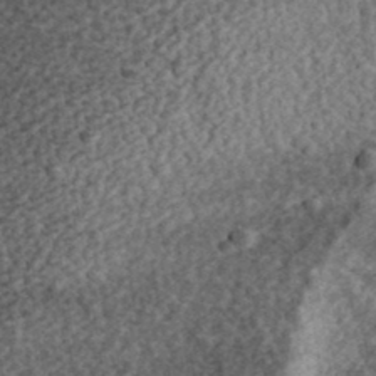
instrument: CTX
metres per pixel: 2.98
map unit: eHh
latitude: 37.3860
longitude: -79.2159
